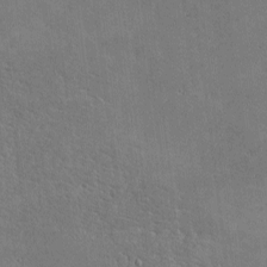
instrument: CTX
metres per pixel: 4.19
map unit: lHvf
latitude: -8.5574
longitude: -101.0459
